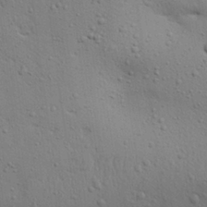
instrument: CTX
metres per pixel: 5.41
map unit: Aa
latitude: 27.5371
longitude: -130.1578
